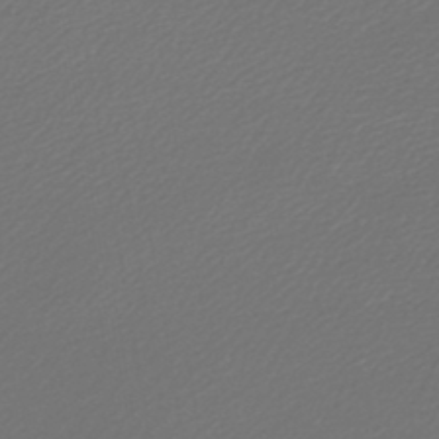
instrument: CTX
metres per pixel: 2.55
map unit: lHb
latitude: -45.3321
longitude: 60.6330
